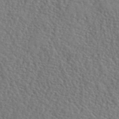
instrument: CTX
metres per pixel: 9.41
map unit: lHvf
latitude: 42.1578
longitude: -87.7638
